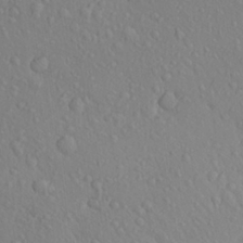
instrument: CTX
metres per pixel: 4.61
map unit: Aa
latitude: 24.4034
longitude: -146.4601
